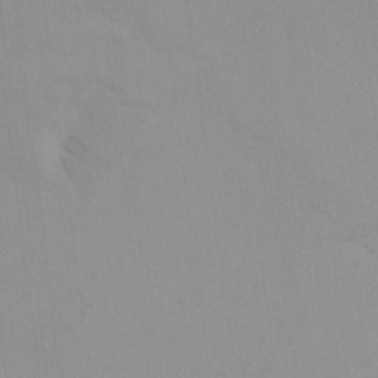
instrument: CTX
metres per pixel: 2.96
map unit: Ht
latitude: -13.3699
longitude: -58.3845
